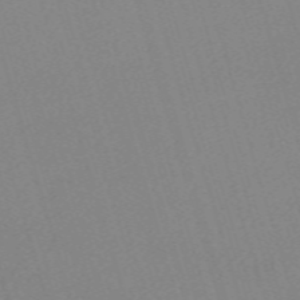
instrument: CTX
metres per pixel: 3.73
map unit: eHh
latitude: -62.1416
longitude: 50.2361
